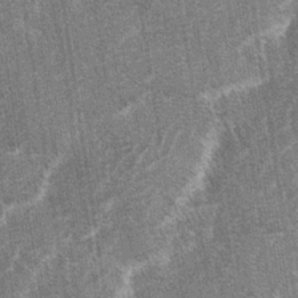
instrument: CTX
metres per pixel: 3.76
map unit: lAa
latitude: -3.5399
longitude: -129.5560
